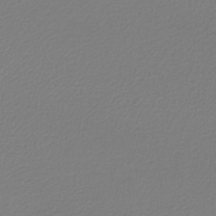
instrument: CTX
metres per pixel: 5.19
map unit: lHb
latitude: -45.1620
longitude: 61.6155
